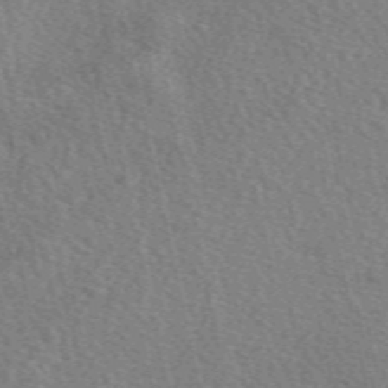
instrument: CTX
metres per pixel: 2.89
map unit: eAb
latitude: 50.1200
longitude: 114.0472
